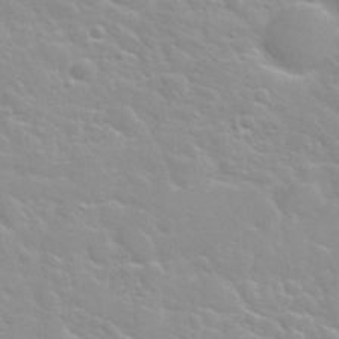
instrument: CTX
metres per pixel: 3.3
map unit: Nhu
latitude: 30.4223
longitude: -50.7813
